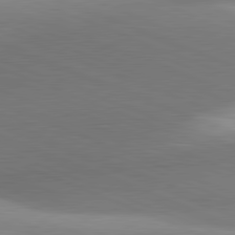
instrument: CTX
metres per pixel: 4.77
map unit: lApd
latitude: 81.5182
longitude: 135.5021
